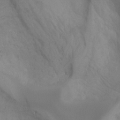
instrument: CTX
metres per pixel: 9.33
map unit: Hto
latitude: -7.6155
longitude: -51.8016
